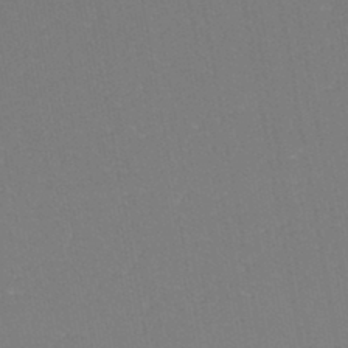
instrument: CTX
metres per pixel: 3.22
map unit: eHh
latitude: -44.7841
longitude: -28.7435
